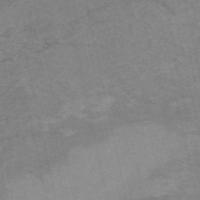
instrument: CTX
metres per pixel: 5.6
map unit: HNb
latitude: -54.5952
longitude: -43.7639
